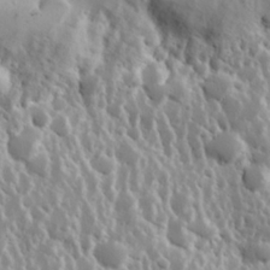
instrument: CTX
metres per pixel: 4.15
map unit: Hve
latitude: 24.4223
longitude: 145.9367
